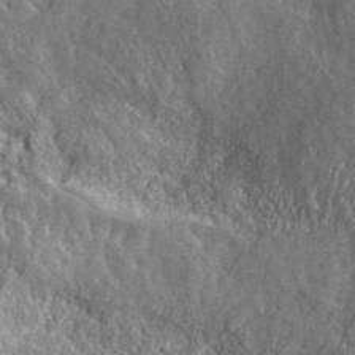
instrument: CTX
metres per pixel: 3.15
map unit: ANa
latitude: 40.1199
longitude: -89.7639
